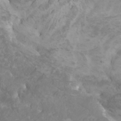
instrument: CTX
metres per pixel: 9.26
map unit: Htu
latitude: -6.6140
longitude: -75.4804
